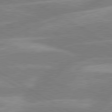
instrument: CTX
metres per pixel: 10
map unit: lApd
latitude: 80.3278
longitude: -123.1403
